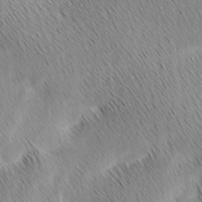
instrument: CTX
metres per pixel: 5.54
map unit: Ave
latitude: 1.6127
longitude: -114.8380
